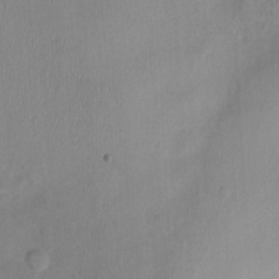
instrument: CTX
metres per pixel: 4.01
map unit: Nhu
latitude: -0.7275
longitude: -15.1970
